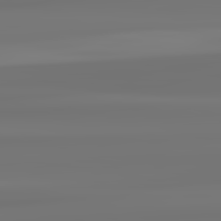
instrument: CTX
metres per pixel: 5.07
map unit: lApd
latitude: 82.4223
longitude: 171.4455
